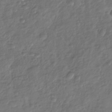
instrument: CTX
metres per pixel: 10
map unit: Nhu
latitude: -30.7841
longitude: -61.6505
